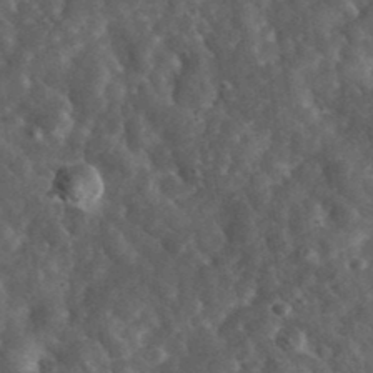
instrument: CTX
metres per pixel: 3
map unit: lHvf
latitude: 36.7246
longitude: -87.7449
